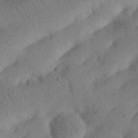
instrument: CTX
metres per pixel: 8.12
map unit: Nhu
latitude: 21.2159
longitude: -74.1389
